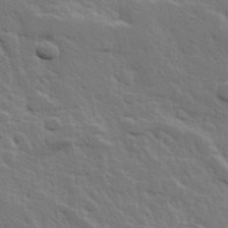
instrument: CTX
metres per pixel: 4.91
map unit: Hve
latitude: 25.5560
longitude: 144.8219
